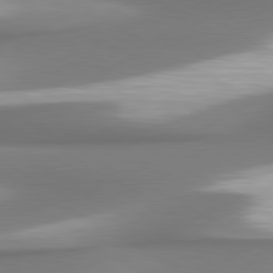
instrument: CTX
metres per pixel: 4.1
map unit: lApd
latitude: 80.6113
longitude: 178.0283
